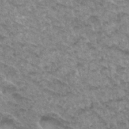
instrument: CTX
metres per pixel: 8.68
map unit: Hto
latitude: 33.9717
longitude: -47.2726
